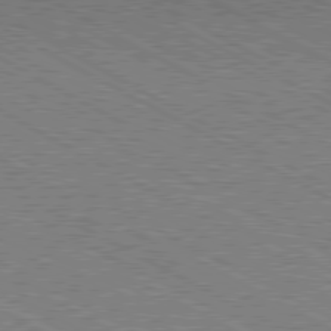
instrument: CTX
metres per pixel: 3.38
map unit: Hpe
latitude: -81.3699
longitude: 20.1416
